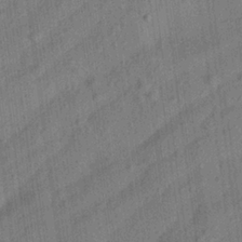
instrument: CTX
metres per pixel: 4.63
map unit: Aa
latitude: 24.6490
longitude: -143.7261
